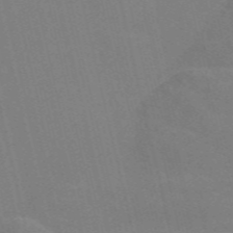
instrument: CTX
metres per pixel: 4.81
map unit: Nve
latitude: -58.2172
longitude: 63.0297
